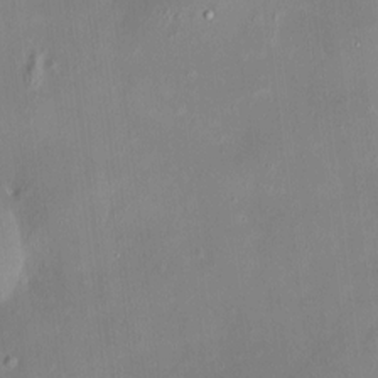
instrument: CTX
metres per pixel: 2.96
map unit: HNhu
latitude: 7.0836
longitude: 9.5588
